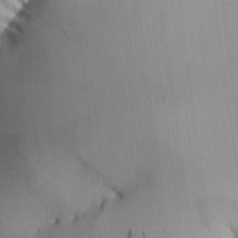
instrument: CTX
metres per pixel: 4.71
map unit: Aa
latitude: 25.4237
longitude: -133.1781
